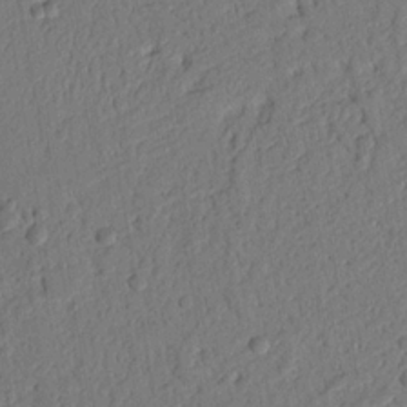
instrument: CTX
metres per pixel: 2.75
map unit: Nhu
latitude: 19.9339
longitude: -78.4412
